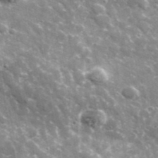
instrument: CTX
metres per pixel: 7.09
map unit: lHvf
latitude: 36.5924
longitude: -88.6491
